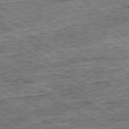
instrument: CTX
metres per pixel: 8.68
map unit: Ap
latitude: -79.3131
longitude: -85.1025
